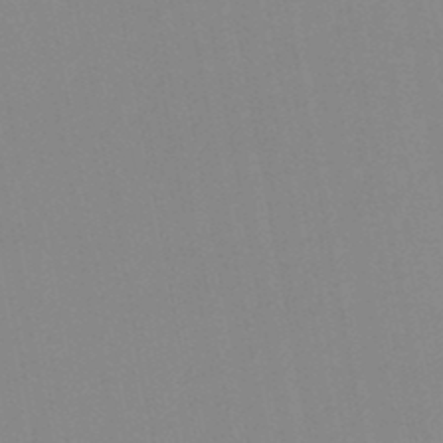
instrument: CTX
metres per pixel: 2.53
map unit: lHb
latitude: -44.6707
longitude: 76.8219
